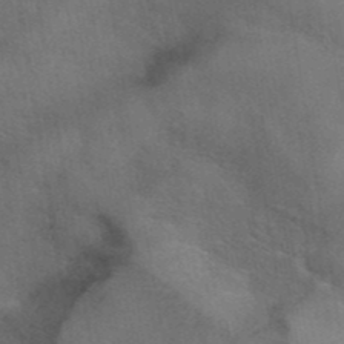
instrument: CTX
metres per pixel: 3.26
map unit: eAb
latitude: 41.9906
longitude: 108.1984
